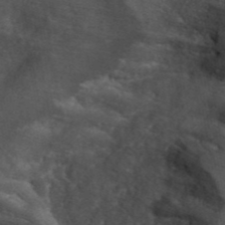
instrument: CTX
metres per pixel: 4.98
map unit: ANa
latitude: 43.6316
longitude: 30.1606
